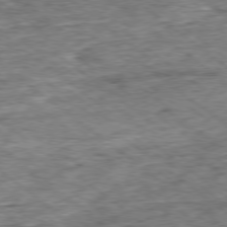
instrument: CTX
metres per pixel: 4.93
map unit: Ap
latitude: -79.0297
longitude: -86.5923
